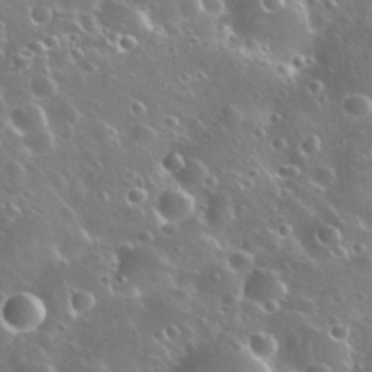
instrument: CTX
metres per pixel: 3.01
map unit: Nhu
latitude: 30.8380
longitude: -55.8961
